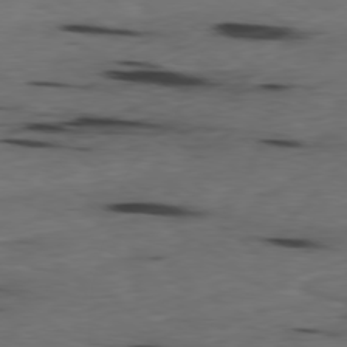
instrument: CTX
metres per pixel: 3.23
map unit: Ap
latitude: -79.3698
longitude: -92.1011
